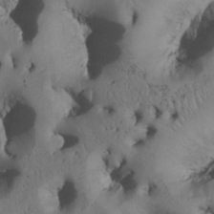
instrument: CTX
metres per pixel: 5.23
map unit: Htu
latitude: 3.4048
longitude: 147.8044
